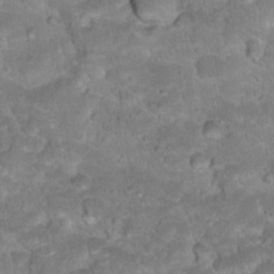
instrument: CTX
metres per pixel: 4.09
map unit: Hto
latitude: 18.6301
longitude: -35.6882
